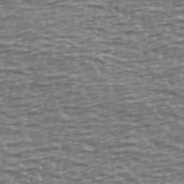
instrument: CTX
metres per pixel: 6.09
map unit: Ave
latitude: 40.3467
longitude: -112.9325
